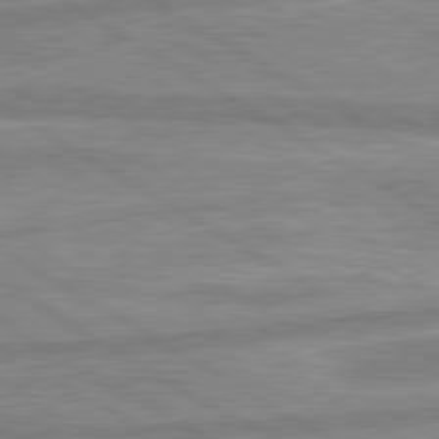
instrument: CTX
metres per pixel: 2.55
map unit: lApd
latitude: 80.2333
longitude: -170.5924
